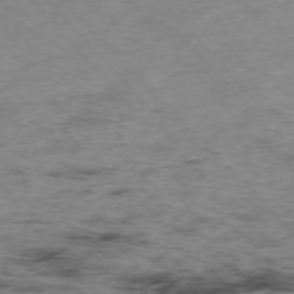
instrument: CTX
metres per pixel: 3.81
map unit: Hpe
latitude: -76.8597
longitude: -17.9339
